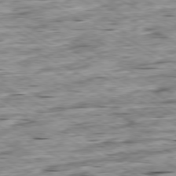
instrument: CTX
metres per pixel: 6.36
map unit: Ap
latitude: -80.2929
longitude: -101.4804
